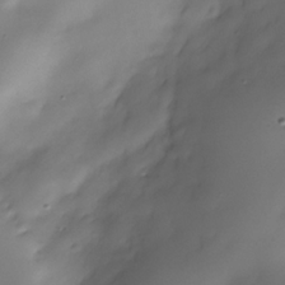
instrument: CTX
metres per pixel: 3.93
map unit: Nhe
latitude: -36.9730
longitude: -117.4615
